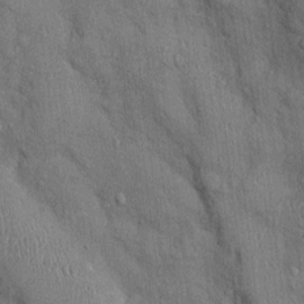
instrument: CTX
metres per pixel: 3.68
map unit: Ht
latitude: -2.8219
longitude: -14.0444
